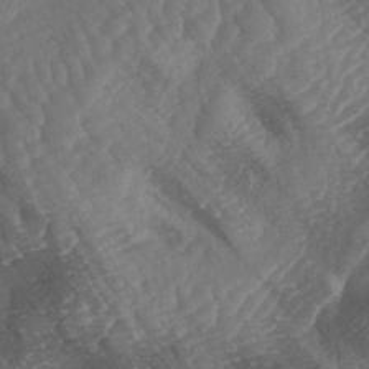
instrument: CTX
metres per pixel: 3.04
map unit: lAa
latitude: -3.9178
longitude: -127.3104
